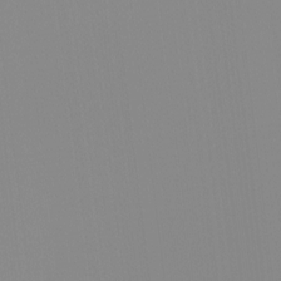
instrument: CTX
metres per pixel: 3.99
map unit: Hto
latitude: -8.5763
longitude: -51.8205
